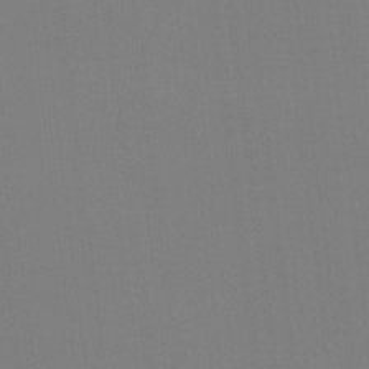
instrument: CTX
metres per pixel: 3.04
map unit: eHh
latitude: -4.2172
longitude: -79.7261
